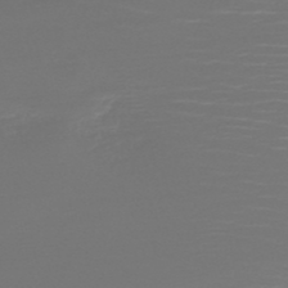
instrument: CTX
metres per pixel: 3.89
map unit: HNb
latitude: -47.7099
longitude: -44.7057
